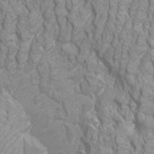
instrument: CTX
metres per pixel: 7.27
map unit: Htu
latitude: -5.0675
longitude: -72.2334
